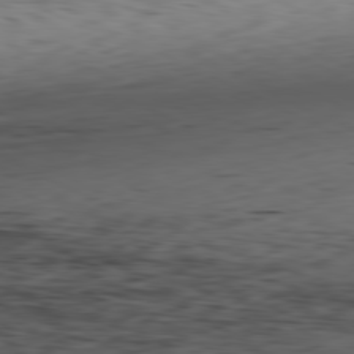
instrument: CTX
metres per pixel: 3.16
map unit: Hpe
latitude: -81.3510
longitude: 16.9920
